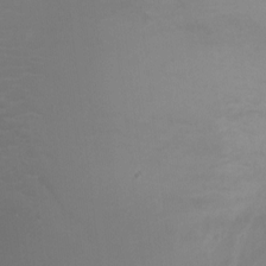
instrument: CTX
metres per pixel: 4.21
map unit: Ht
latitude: -2.1416
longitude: -18.1200
